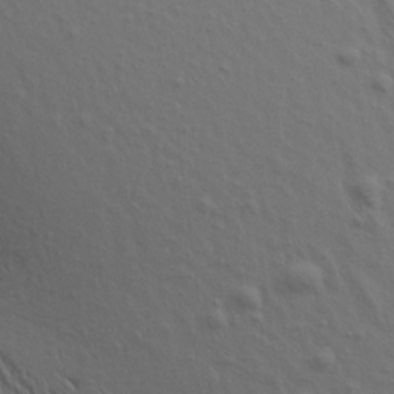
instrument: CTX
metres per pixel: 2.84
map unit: Aa
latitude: 17.7450
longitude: -144.8191
